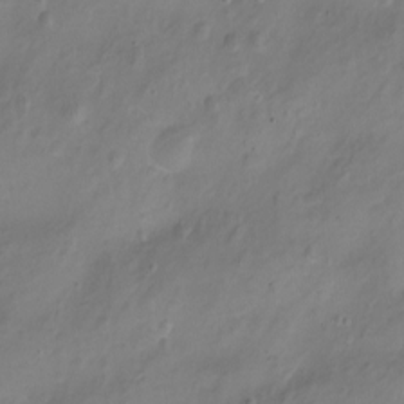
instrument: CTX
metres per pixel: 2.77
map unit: Nhu
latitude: -11.6344
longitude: -35.8205
